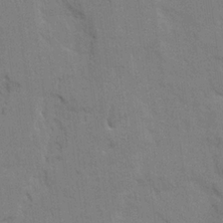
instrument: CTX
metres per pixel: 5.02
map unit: Ave
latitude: 23.1781
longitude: -130.2334
